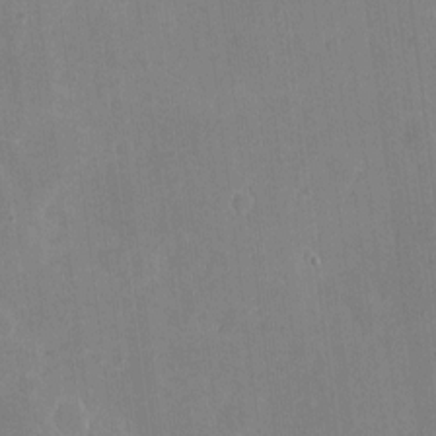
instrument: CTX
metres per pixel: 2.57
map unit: eHh
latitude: 4.3467
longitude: -72.8380
